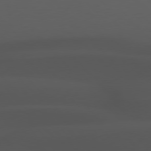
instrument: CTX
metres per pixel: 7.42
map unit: Hpe
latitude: 77.1781
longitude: -166.8758
